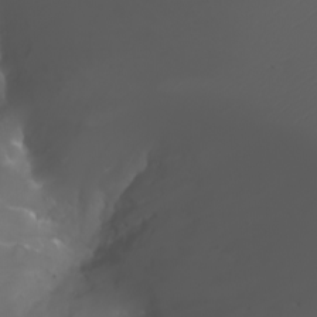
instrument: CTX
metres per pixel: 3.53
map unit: Htu
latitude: -5.2942
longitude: -89.7072
